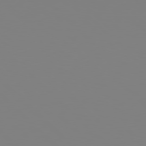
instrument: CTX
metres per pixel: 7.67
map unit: Hpe
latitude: 77.9339
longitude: -161.9906
